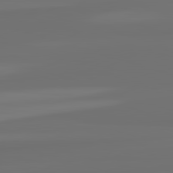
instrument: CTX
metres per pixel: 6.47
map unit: lApd
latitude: 82.5167
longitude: 161.4643
